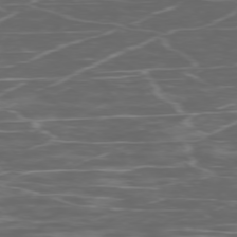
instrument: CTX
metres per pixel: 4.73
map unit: Ap
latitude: -76.2928
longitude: -69.4804
